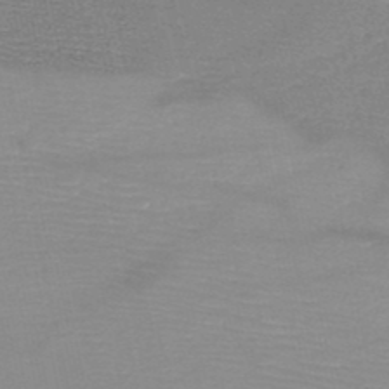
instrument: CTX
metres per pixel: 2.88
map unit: HNb
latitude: -49.2376
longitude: -42.4790
